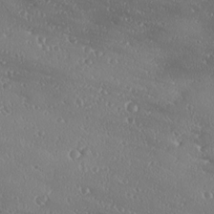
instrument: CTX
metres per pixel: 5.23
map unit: Ave
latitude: 18.5734
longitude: -137.6316
